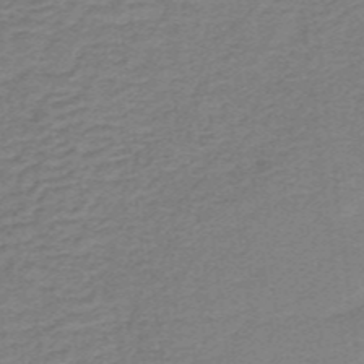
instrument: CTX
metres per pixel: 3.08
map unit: lHb
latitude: -40.6896
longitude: 54.2173
